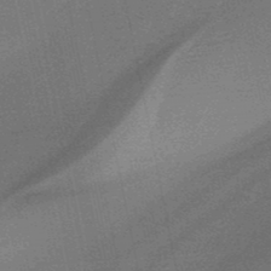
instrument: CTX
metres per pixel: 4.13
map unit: HNb
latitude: -49.5399
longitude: -51.6505
